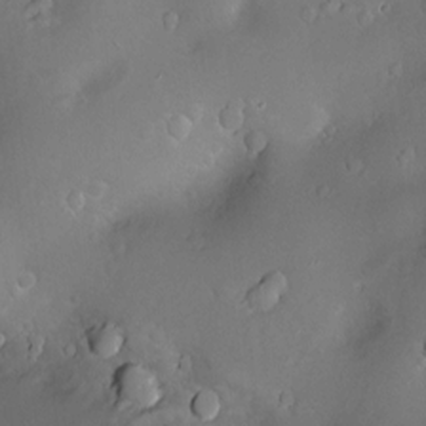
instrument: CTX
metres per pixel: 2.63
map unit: Hve
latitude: -10.1984
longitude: 174.9730
